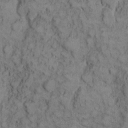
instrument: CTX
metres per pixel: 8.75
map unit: eHh
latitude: 7.6505
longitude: -64.4601
